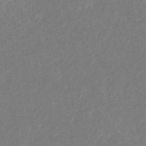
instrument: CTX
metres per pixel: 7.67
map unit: eHb
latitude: -31.1809
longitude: 68.1983
